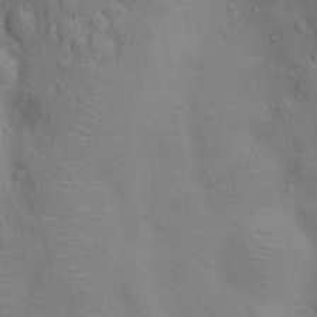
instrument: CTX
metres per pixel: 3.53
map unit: Nhu
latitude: 13.9339
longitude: -30.4034
